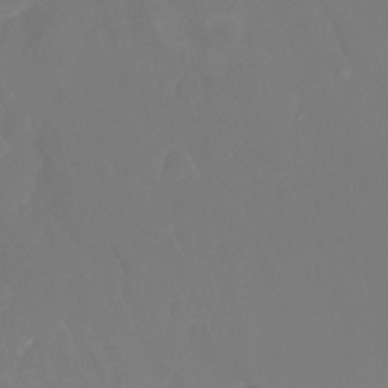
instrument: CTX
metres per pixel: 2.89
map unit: Nhu
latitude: -21.1431
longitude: -58.4223
